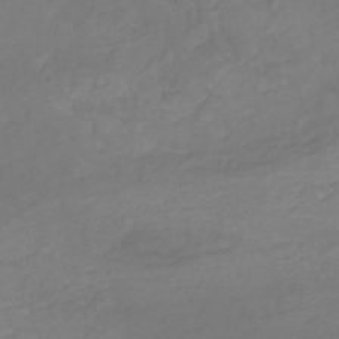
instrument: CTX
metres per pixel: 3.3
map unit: eHb
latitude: -30.5951
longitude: 63.6533
